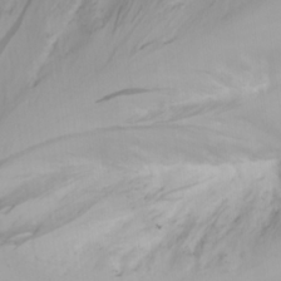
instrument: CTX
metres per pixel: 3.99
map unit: Ave
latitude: 20.8191
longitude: -138.1578
